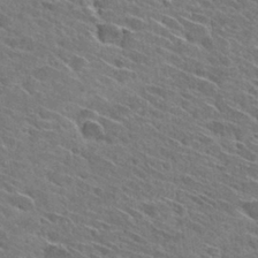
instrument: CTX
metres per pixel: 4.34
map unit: Hto
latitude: 29.0647
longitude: -43.2726
